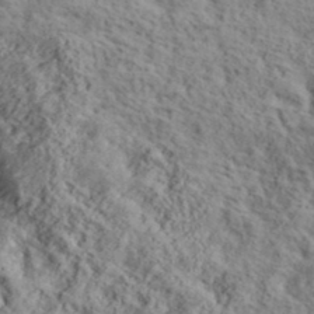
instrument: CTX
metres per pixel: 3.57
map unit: lHvf
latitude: 39.3104
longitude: -87.8772
